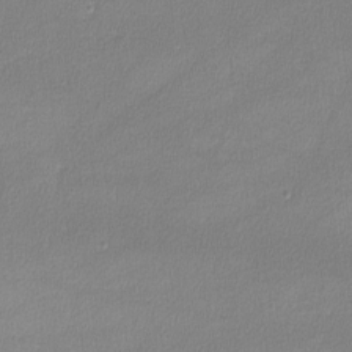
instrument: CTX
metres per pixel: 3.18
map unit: lHvf
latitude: -12.1039
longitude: -101.3482
